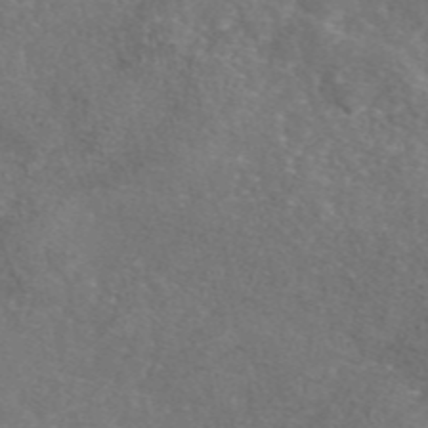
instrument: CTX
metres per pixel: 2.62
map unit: eAb
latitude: 47.1404
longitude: 110.6707
